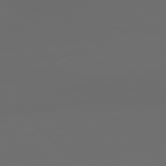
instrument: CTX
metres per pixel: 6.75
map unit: Hpe
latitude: 78.1389
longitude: -173.2725
